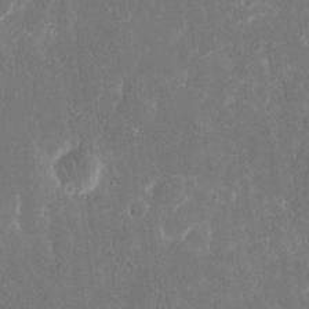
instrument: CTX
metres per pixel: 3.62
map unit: eHh
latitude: 15.8395
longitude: -72.8758
